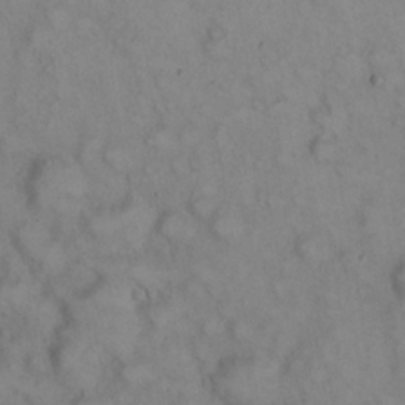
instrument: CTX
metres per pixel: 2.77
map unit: eHh
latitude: 22.6868
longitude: -62.1011
